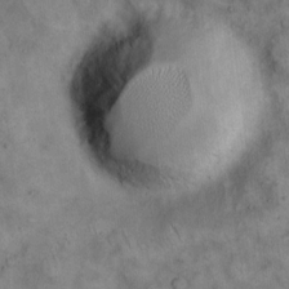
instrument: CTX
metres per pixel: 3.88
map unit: eHh
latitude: 12.4034
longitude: -64.5168
